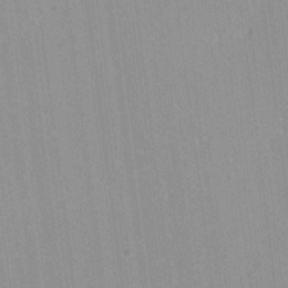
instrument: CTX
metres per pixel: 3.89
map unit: lHvf
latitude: -13.4455
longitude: -103.2726
